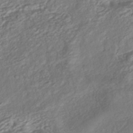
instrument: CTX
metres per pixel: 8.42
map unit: HNhu
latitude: -40.6896
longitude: 108.1228
